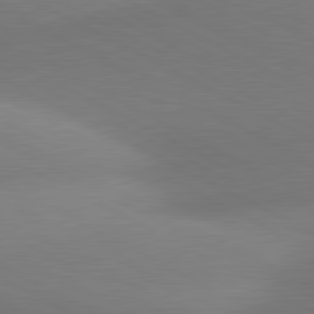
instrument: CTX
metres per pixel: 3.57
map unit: lApd
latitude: 80.8380
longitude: 129.0676
